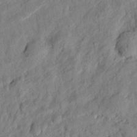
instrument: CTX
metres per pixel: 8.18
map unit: eHh
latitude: 24.6679
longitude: -79.7450
